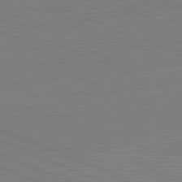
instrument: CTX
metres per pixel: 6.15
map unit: lApd
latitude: 82.1011
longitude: -156.1766
